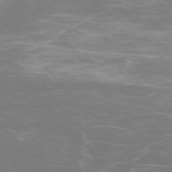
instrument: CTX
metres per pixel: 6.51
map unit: Ap
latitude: -74.5385
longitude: -76.3467
